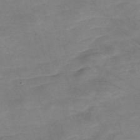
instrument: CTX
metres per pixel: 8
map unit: Nve
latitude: -57.9367
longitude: 61.1242
